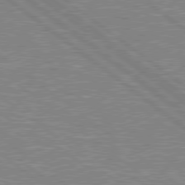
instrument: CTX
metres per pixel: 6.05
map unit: Hpe
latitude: 78.8380
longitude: -156.6679
